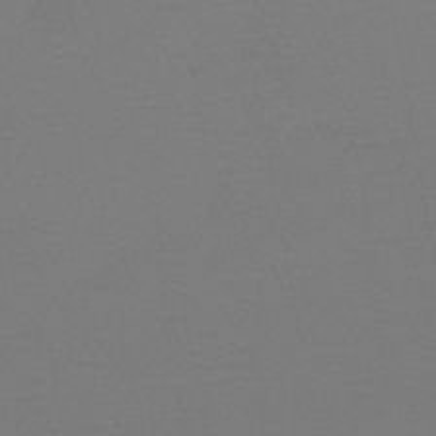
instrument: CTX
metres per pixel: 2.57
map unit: lHb
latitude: -44.5007
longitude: 73.7855
